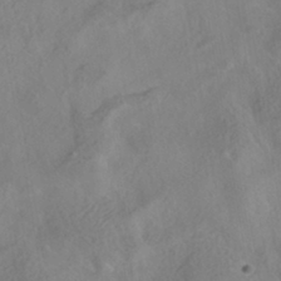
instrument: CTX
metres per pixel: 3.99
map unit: HNhu
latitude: -40.1983
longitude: 100.8030
